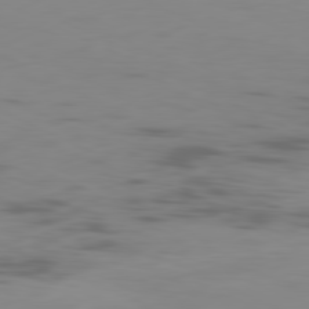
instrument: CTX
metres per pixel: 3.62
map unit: Ap
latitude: -81.1053
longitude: -61.3859
